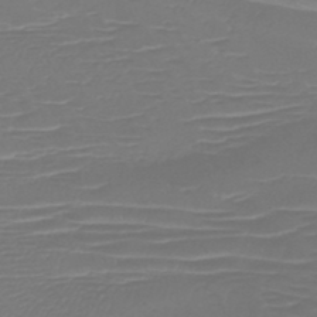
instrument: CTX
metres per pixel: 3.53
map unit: HNb
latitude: -46.9730
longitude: -42.1389
